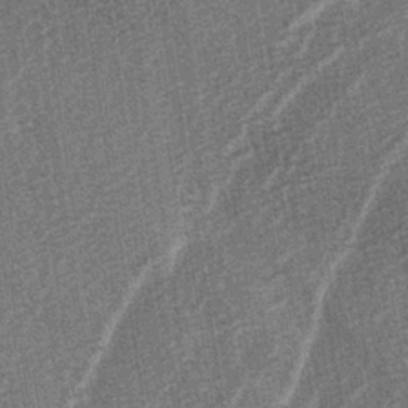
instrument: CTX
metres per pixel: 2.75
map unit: lAa
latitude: -3.3509
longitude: -129.4804
